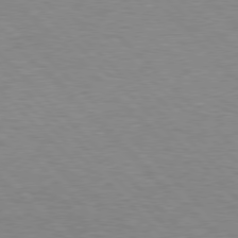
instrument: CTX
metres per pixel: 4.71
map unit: Hpe
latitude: 77.1403
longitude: -156.1577
